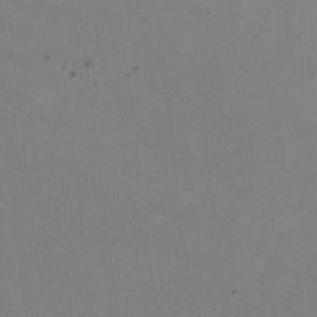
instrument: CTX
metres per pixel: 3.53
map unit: HNhu
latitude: -0.8408
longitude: -4.8569
